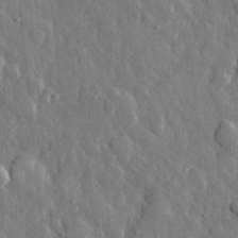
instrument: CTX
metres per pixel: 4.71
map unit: eHh
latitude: 33.2159
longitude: -80.3845
